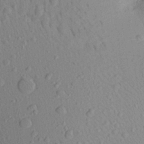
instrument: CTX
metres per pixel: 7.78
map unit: Aa
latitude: 22.4223
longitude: -139.2726
